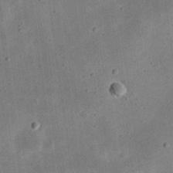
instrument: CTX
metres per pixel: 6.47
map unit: eHh
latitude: 23.8016
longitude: -68.8380
